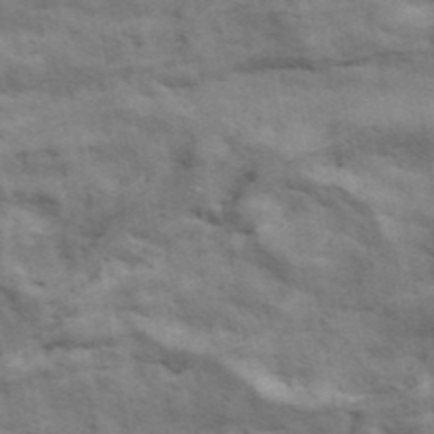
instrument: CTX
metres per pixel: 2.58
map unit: ANa
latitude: 42.2334
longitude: 17.4455
